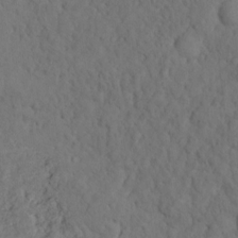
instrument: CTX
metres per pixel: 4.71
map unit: Nhu
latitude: 12.3845
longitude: -28.2522
